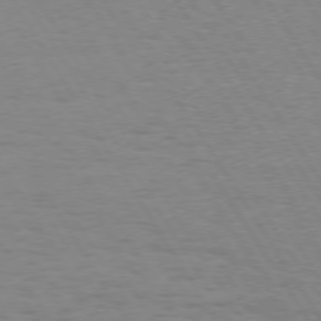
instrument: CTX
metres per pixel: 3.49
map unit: Hpe
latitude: 73.6127
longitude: -129.4615
